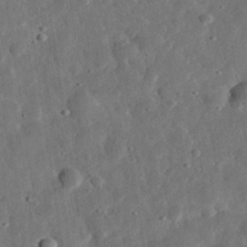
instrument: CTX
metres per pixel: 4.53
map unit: eHh
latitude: 32.8758
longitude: -77.2915
